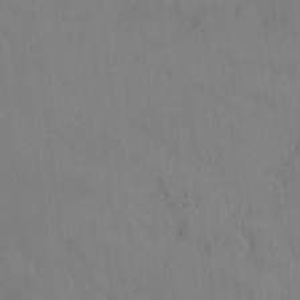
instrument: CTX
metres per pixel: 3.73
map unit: HNhu
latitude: 6.4034
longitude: 0.7086
